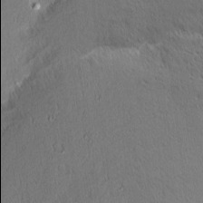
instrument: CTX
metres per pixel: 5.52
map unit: Nhu
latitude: 1.5749
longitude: -77.9906
